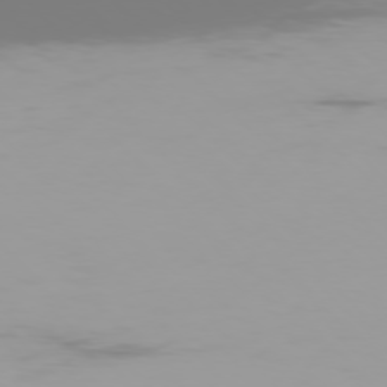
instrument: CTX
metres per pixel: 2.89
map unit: Ap
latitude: -77.5588
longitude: -72.8758
